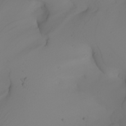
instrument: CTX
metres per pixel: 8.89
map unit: Nhu
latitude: -6.7463
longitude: -94.4979
